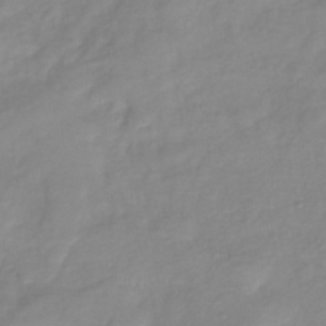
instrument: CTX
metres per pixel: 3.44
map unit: eHb
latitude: -40.3684
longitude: 80.9353
